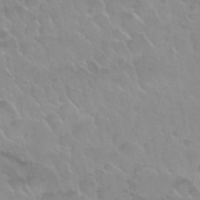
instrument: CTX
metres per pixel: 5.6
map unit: Nhu
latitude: 30.1956
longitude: -54.6868
